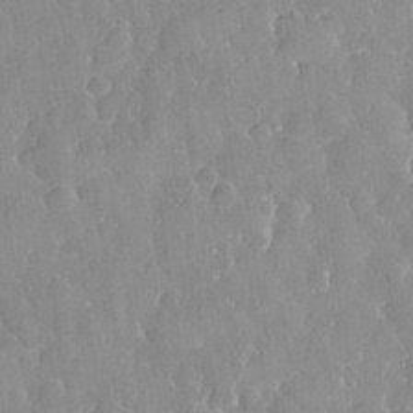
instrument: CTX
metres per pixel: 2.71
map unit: eHh
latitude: 32.7246
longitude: -59.7450
